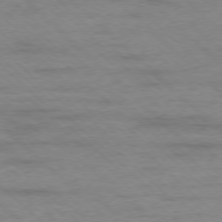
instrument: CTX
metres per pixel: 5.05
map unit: Ap
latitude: -77.6344
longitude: -94.1389
